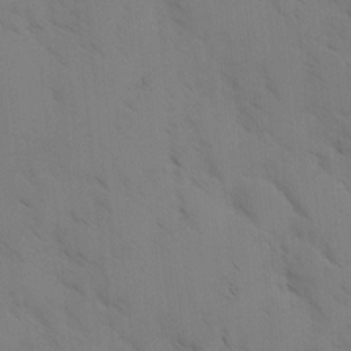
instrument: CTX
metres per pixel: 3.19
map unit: Ave
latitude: -0.8786
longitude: -111.7639
